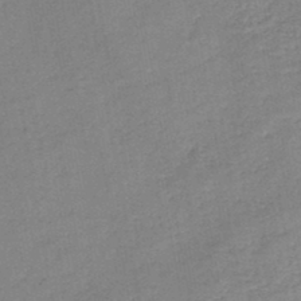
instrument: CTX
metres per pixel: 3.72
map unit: HNb
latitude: -46.5762
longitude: -37.7639
